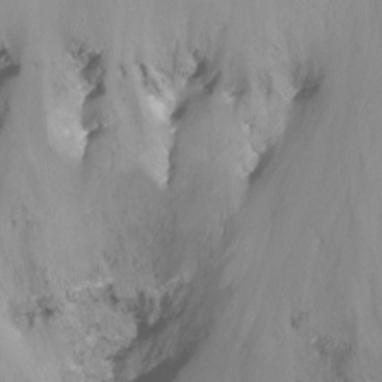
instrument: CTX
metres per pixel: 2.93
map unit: Nhu
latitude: -15.4644
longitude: -53.9528
